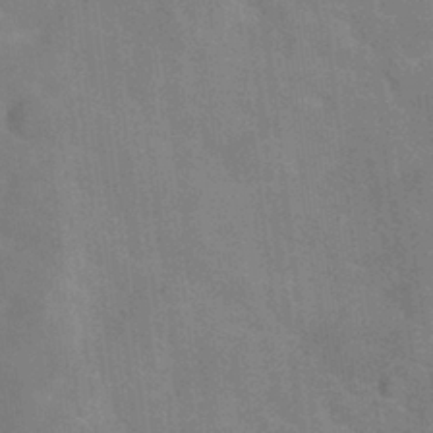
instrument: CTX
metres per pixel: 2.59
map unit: Hve
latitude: -31.5588
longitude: 95.3320
